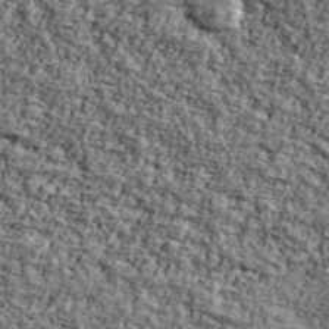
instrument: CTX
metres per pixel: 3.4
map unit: Ave
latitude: 42.4790
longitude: -110.7058
